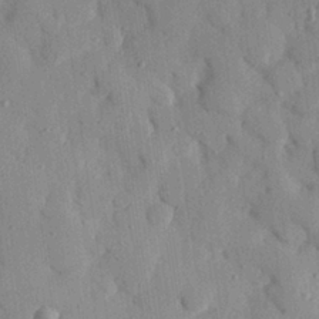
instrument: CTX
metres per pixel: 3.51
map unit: eHh
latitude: 27.3293
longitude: -76.8569
